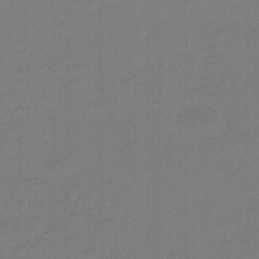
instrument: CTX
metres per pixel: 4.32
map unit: eHb
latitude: -46.8597
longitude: 89.3887
